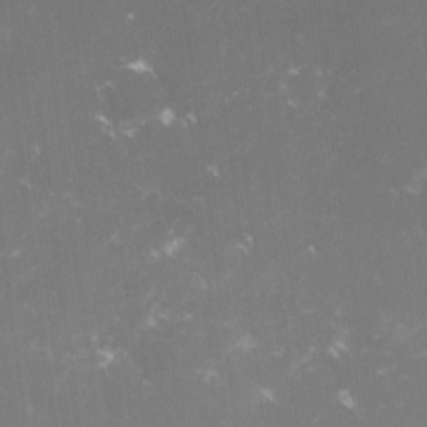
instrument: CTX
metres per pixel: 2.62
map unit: lHvf
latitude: -15.3888
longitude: -101.4049
